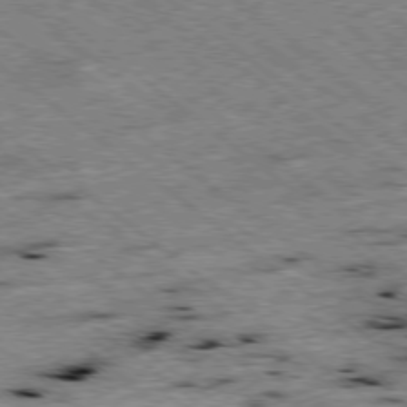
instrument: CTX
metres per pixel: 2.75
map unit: Ap
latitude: -78.7085
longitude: -50.9702
